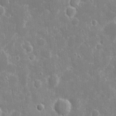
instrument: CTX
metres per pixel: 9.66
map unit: eHh
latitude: 8.2523
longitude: -70.3089
